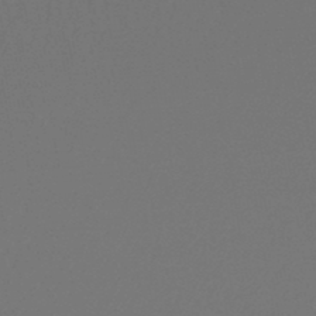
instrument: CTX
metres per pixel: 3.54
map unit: lHb
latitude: -47.7855
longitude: 61.5588
